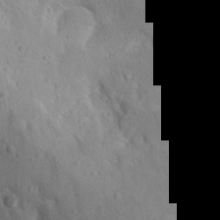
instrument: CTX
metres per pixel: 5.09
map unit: Aa
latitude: 13.1025
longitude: -142.4979
